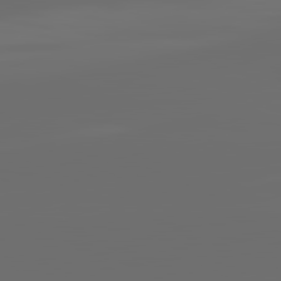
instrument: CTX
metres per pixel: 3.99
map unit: lApd
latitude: 82.1388
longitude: -164.1011
